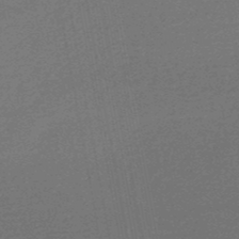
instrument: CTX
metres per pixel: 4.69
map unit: HNb
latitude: -48.7086
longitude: 59.8611
